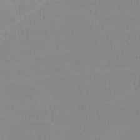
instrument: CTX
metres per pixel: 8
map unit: lHvf
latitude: -12.2740
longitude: -101.0270
